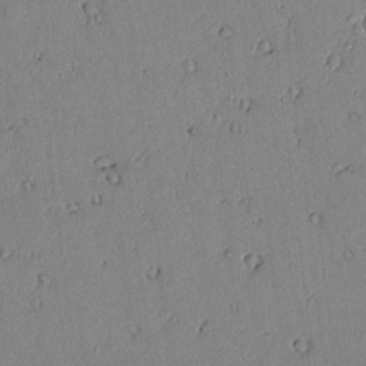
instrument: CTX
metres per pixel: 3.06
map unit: lAvf
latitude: 7.7450
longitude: 169.6155
